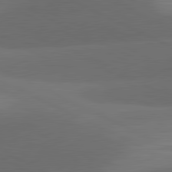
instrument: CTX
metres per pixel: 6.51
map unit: lApd
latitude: 81.2348
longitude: 126.7463
